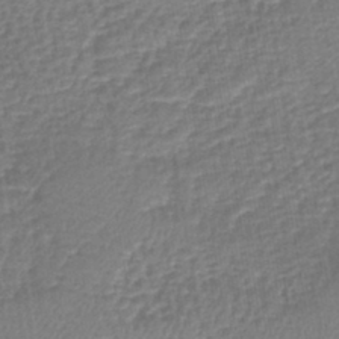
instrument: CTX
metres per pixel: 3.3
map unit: eHb
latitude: -43.7099
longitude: 81.6155
